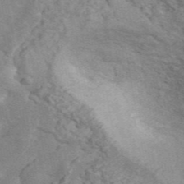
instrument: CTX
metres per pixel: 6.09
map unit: ANa
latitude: 46.2145
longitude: 26.3495
